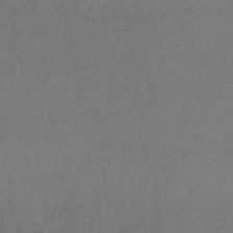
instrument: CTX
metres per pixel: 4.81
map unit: HNhu
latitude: -45.0486
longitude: 95.1053
